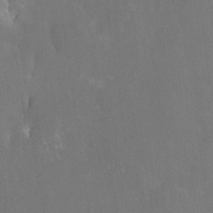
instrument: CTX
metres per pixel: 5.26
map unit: Nhe
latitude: -26.7652
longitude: -110.3845
